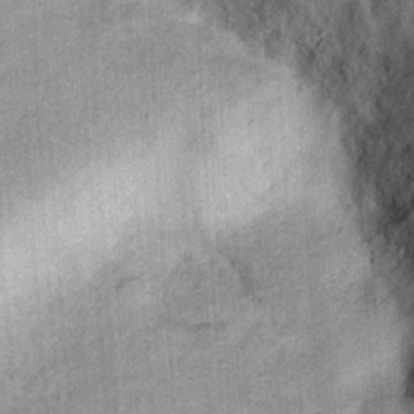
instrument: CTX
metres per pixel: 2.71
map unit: Hto
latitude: 14.5924
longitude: -35.0269
